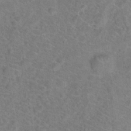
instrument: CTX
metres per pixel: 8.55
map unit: Hto
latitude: 17.8961
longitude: -43.5371
